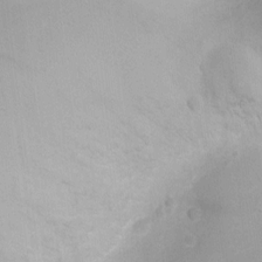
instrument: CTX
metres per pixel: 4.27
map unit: Ht
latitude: -8.5385
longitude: -21.5182
